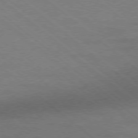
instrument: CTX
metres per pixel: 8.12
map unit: Ap
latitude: -78.8597
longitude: -55.2537
